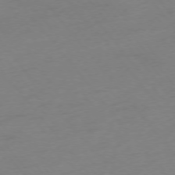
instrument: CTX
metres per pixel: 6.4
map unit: Hpe
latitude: -75.9178
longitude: -12.4601
